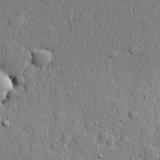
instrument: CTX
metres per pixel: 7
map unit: lHvf
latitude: 21.7828
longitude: 143.3887
